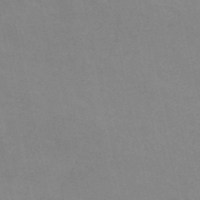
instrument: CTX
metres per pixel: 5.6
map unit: HNb
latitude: -52.3684
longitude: -51.2537
